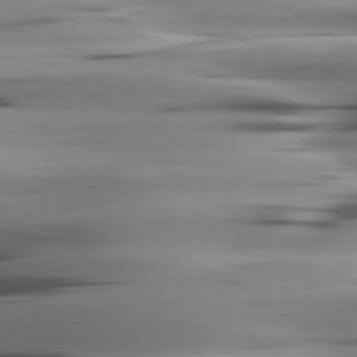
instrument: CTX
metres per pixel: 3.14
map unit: lApd
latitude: 80.4412
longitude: -122.9325
